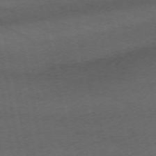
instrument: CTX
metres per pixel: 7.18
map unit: Nhu
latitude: -68.3306
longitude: 37.4076
